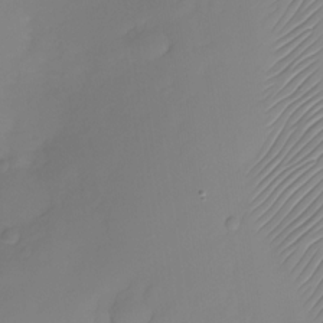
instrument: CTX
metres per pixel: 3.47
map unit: Nhu
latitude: -24.1984
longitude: -71.3859
